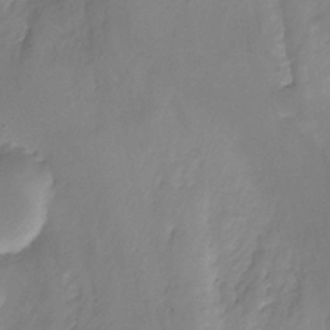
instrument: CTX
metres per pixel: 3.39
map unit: Ht
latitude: -11.8611
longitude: -47.1404
